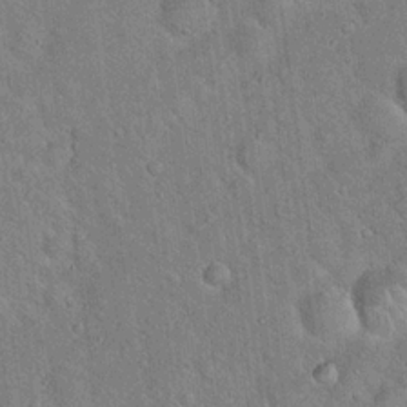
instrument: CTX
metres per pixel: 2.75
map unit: Hto
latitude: 18.1955
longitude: -52.2901
